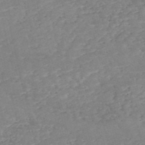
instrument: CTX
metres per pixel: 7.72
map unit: eHh
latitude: -55.4077
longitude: -90.3467
